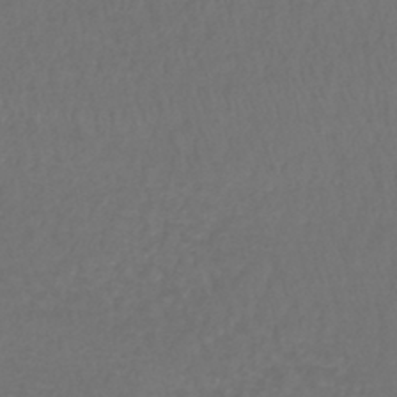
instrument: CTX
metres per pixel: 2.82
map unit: lHb
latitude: -43.2942
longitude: 73.0864
